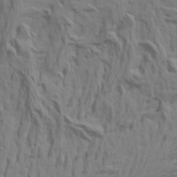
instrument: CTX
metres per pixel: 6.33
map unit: Aa
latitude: 19.0647
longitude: -145.1403
